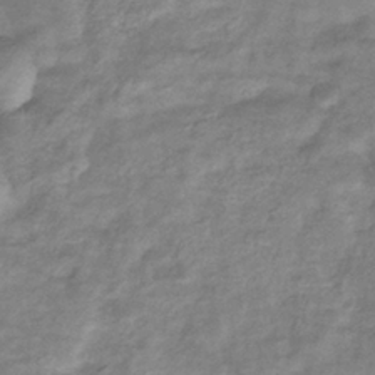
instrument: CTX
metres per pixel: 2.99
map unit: eHb
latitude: -36.6707
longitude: 75.8801
